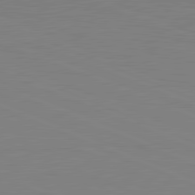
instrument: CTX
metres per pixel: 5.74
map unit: lApd
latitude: 81.8205
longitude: -169.0270
